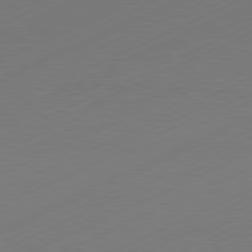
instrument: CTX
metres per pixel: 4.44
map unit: Hpe
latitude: -81.8989
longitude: 13.1809
